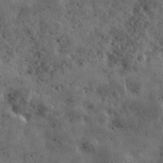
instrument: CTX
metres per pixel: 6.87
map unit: eHh
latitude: 36.8002
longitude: -79.8395
